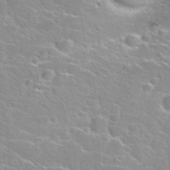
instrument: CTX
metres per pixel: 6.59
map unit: Nhu
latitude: 30.5357
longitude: -50.3278
